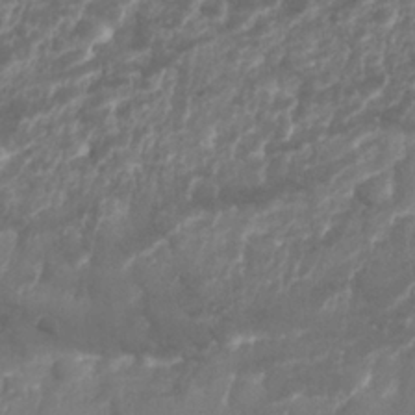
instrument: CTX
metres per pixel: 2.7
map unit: Nhu
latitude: 25.8961
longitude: -63.3482
